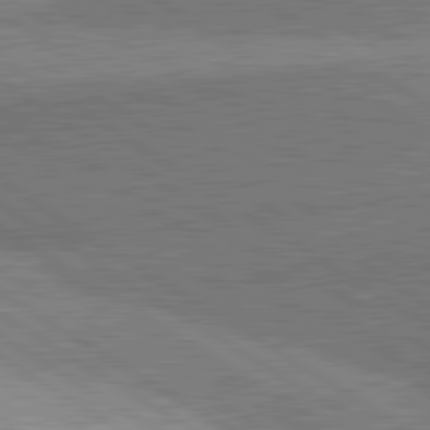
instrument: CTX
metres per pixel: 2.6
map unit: lApd
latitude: 81.7072
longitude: 140.4440
